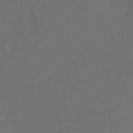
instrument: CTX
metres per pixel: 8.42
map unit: Ht
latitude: -10.5007
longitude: -35.0269
